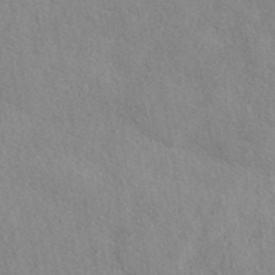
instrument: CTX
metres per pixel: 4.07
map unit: eAb
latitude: 44.1200
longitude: 109.8233
